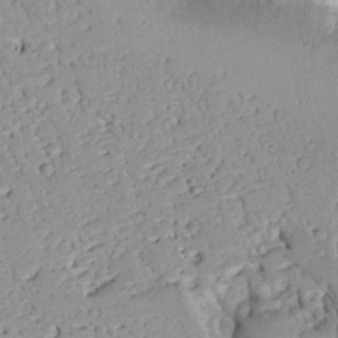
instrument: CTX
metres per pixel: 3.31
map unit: Ave
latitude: 13.2159
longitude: -138.5357
